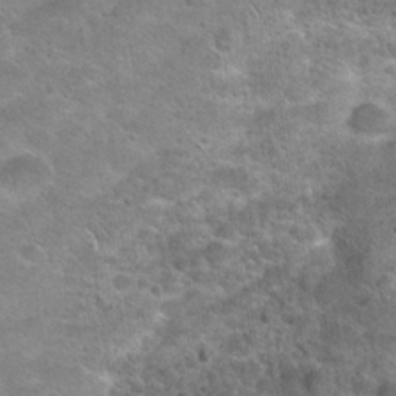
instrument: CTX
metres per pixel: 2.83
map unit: Hto
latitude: 21.6883
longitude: -49.8016
